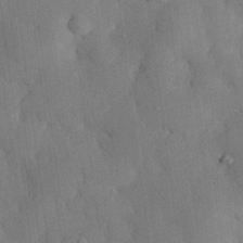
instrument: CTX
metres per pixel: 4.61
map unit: eHh
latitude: 30.4223
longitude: -76.9324
